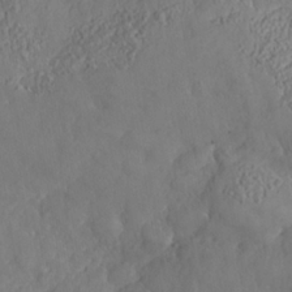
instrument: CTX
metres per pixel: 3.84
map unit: Nhe
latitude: -37.0864
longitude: 137.7855
